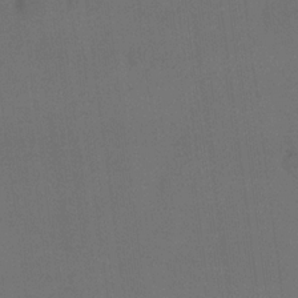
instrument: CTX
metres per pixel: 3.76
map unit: eHh
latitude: 18.5545
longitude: -65.6883
